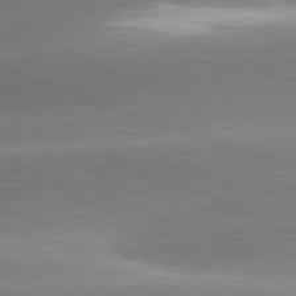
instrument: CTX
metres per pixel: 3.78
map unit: lApd
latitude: 81.5371
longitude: -158.6302
